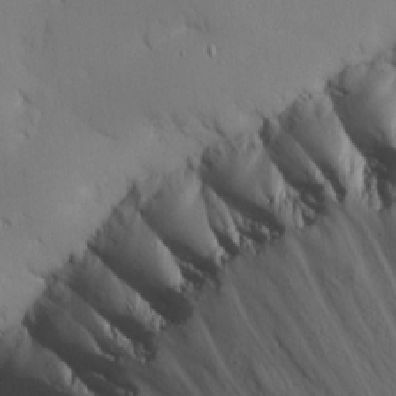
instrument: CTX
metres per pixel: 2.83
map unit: Ave
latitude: 12.4034
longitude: -101.3293
